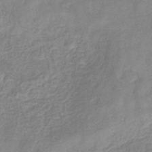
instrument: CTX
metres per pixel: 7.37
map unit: eHb
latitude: -32.1795
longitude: 74.7086
